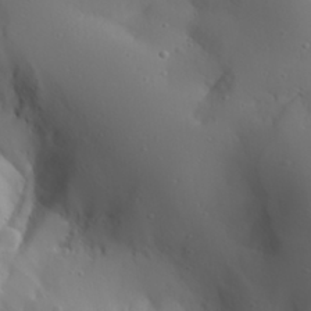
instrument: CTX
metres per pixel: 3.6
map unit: Aa
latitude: 30.5735
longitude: -132.6113
